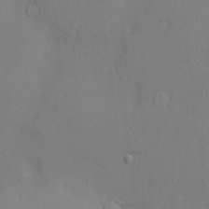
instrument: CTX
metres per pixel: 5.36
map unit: Hve
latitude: -11.6533
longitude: 173.9178
